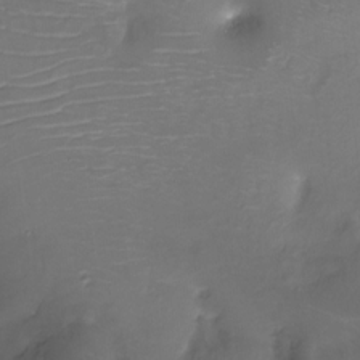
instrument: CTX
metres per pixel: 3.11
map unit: Ht
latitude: -16.4818
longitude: -42.7624
